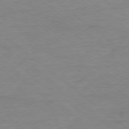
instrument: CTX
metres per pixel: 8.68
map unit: Ap
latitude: -78.5195
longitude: -89.3671
